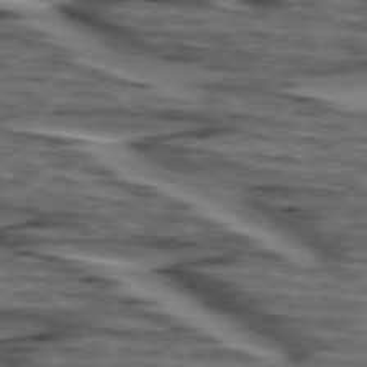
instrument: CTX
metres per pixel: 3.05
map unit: lApd
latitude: 75.4049
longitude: -71.4615
